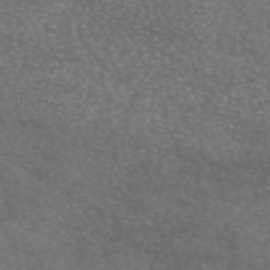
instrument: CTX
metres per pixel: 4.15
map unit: eAb
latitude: 46.5168
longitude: 120.4818
